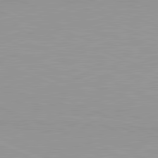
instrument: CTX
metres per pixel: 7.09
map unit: lApd
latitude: 81.7261
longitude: -169.4616
